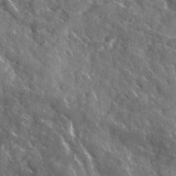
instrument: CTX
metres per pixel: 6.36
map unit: Ave
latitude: 18.2522
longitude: -130.2901
